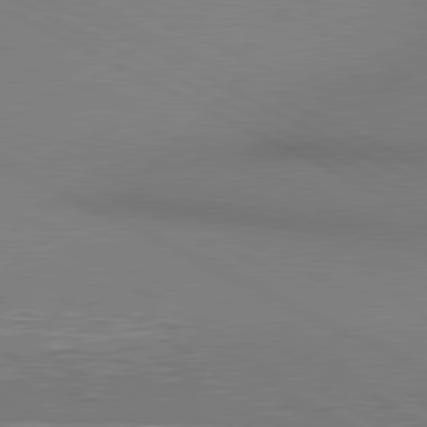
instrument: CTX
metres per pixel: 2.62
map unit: lApd
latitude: 80.6868
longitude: 145.1053
